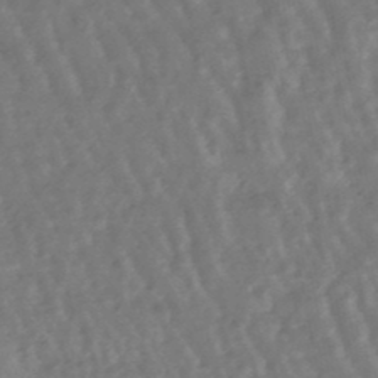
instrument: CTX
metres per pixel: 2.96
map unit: lHb
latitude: -47.7288
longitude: 78.9541
